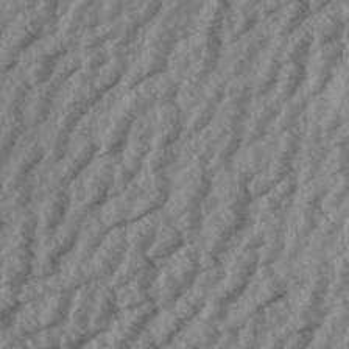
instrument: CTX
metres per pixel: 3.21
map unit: eHh
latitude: 33.7450
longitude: -140.1955
